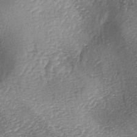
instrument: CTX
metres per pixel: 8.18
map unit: lAa
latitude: -4.0850
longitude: -128.4034
